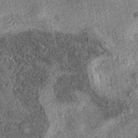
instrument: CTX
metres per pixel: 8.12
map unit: eAb
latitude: 36.7246
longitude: 107.1620
